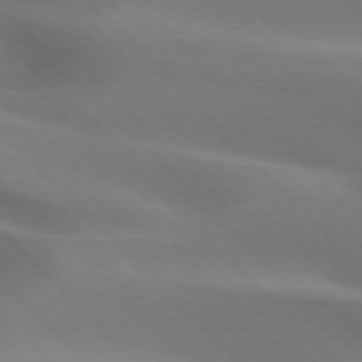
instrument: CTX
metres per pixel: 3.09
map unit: lApd
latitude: 75.9906
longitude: -61.8394
